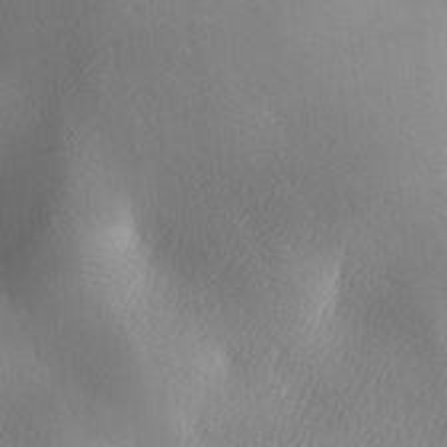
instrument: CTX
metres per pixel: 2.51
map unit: lAa
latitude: -5.7099
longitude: -122.5168
